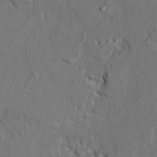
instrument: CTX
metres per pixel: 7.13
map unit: Ave
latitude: 22.9136
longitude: -129.4048
